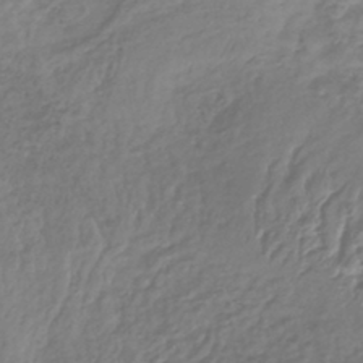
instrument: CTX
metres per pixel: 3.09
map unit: lHb
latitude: -38.0661
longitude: 68.0094
